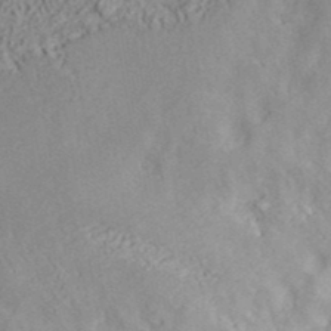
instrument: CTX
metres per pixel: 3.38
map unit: ANa
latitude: 39.1025
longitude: 21.4832
